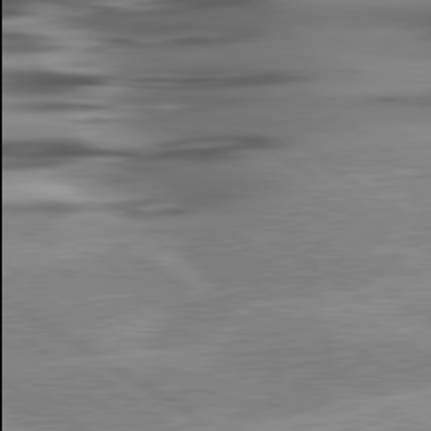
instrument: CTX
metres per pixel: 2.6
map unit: lApd
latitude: 80.1011
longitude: -121.9906
